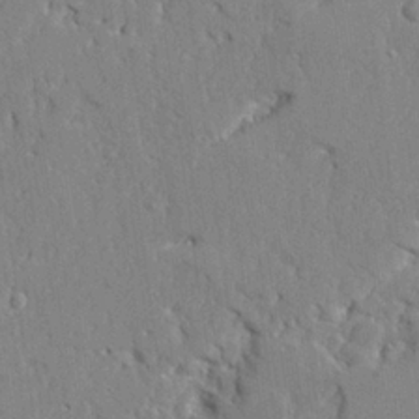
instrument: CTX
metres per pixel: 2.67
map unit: Ave
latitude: 23.5371
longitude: -130.1767
